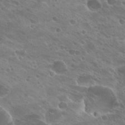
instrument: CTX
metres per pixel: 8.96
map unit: Hto
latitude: 26.1200
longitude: -40.1766
